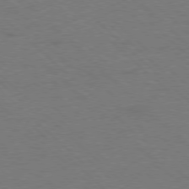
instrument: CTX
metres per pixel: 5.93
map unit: Ap
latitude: -78.5762
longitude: -86.8947
